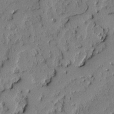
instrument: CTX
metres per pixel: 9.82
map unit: Aa
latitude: 11.1970
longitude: -128.5168
